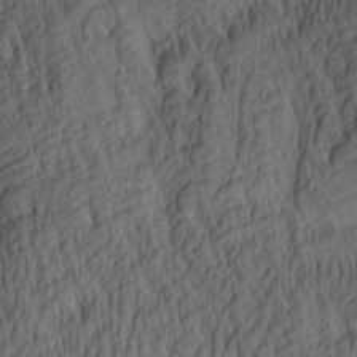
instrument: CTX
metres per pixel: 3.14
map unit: lAa
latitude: 3.9528
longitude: -115.0458
